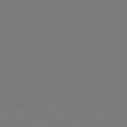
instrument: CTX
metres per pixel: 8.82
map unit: Ap
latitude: -79.9367
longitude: -59.4238
